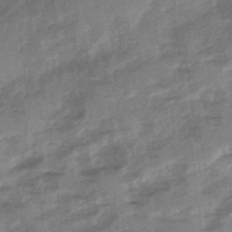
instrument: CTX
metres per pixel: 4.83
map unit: Ave
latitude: 0.8947
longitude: -110.4412
